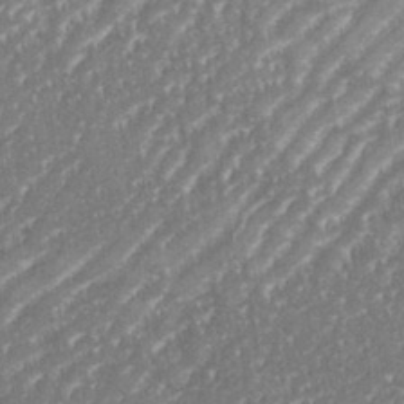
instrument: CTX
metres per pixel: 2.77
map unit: eHh
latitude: 35.3670
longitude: -134.2522
